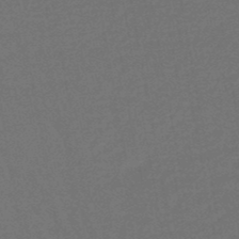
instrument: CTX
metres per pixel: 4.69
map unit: lHb
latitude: -47.8044
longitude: 82.3873
